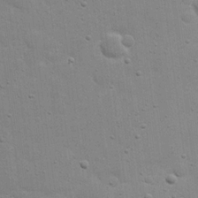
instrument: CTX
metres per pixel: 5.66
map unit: eHh
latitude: 20.7624
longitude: -63.9717
